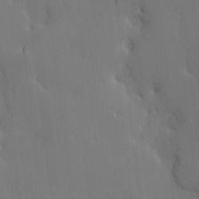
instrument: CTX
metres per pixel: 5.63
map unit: Nve
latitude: -8.1039
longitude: 175.5210
